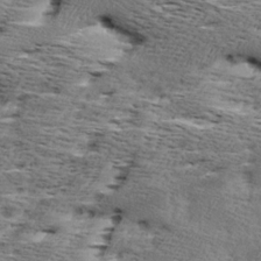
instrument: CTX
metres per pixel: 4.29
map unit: Ave
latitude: 16.8947
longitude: -137.7828
